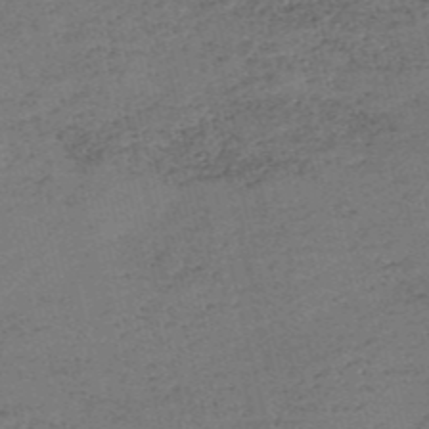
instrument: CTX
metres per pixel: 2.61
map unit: eHh
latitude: -54.7841
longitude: -89.3482
